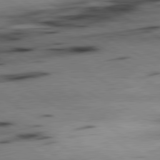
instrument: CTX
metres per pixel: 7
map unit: lApd
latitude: 80.2145
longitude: 163.6155
